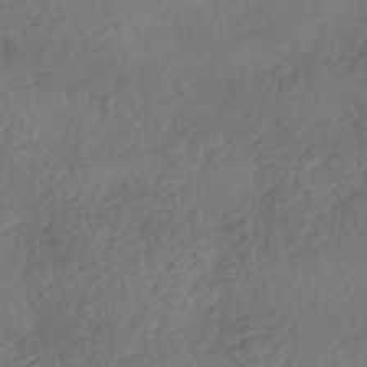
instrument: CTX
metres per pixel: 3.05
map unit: eHh
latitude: -43.1620
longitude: 120.5762
